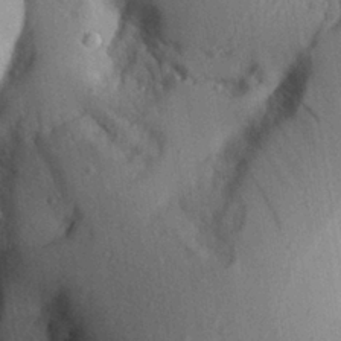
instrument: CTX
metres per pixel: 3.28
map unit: Aa
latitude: 27.9150
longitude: -134.7246
